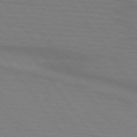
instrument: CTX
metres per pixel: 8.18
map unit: lApd
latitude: 74.3656
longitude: -79.7450
